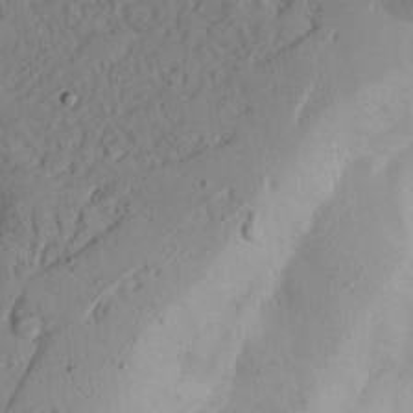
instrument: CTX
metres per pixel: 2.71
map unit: Aa
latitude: 23.9717
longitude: -131.7639
